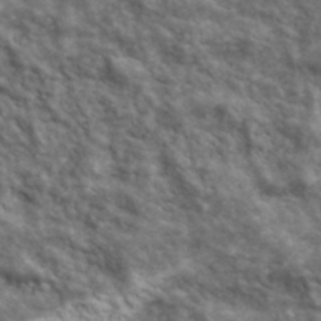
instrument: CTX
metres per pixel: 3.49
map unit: lHvf
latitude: 39.3104
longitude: -89.1592
